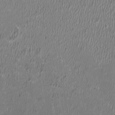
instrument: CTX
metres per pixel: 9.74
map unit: HNhu
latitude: 0.9513
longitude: -0.5545
